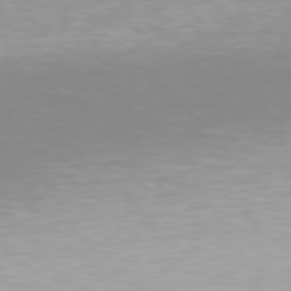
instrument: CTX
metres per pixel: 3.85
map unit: Hpe
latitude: 77.6505
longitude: -162.3468
